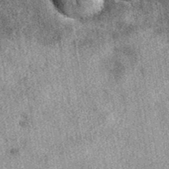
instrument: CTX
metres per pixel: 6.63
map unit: eAb
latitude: 39.6127
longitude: 110.3117
